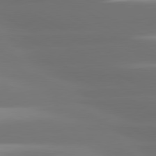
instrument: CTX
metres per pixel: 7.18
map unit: lApd
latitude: 80.7813
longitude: -139.8205
